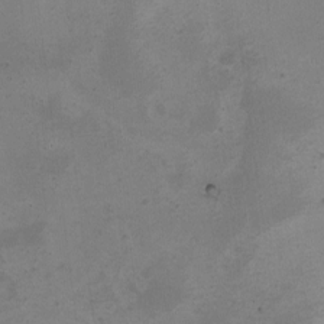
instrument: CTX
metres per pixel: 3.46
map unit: eHh
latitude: -4.8408
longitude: -78.8002
